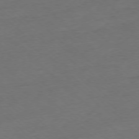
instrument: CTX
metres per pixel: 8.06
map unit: Ap
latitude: -77.4643
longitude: -64.0255
